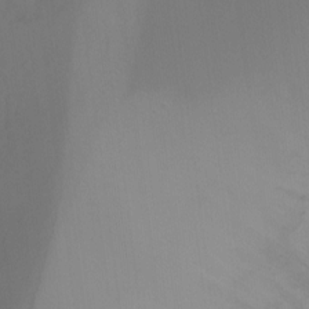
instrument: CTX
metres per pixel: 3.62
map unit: Ht
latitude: -16.3118
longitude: -44.0633
